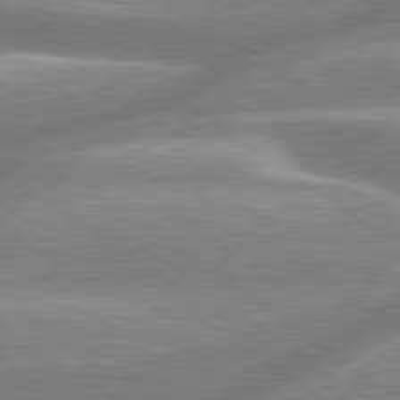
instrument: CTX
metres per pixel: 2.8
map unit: lApd
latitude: 79.4049
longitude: -159.3482
